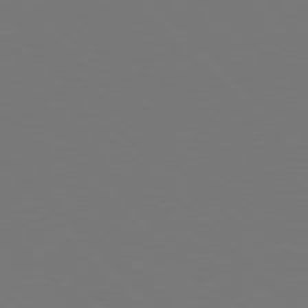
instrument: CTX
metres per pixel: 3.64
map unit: Hpe
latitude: 77.8016
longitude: -175.2726
